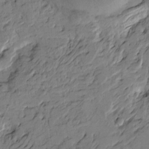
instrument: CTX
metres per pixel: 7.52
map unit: Htu
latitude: -4.4818
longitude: -177.0458
